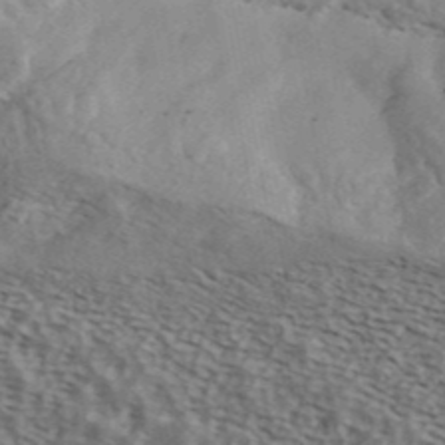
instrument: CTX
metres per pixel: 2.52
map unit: ANa
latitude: 43.6316
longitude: 47.7288
